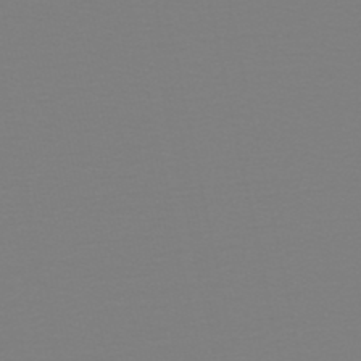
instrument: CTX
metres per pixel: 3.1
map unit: HNb
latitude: -45.5966
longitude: 56.3684
